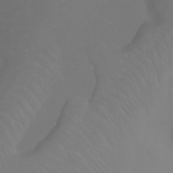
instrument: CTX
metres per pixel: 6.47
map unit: Ht
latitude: -2.6896
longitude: -61.1970
